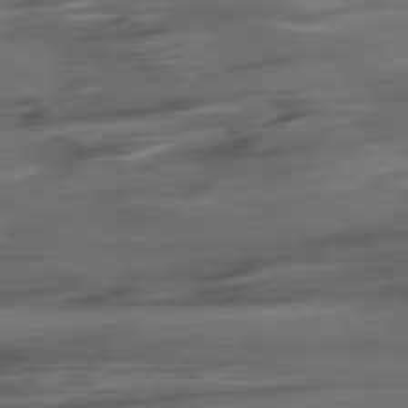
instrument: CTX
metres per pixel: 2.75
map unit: Hpe
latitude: -78.9352
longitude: -18.6679
